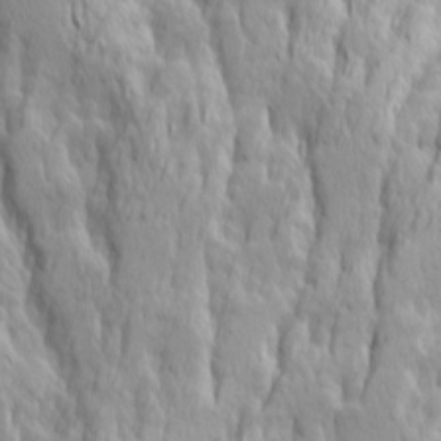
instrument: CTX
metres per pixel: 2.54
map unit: Ave
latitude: 14.7247
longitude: -135.6505
